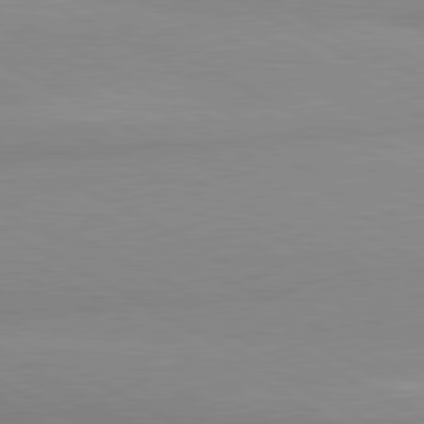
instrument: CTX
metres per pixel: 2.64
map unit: lApd
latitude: 81.0080
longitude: -179.5371
